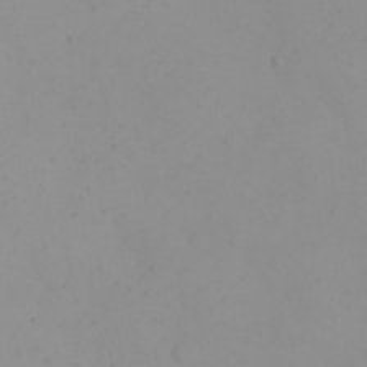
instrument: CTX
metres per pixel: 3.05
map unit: eHh
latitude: 21.6505
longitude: -64.5168
